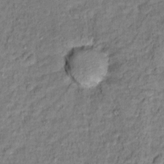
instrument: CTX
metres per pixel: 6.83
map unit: Hto
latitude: 12.3467
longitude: -37.8961
